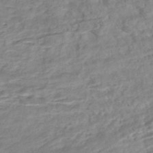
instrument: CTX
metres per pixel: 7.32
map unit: Nhe
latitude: -46.5196
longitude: 152.7274
